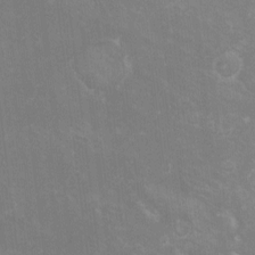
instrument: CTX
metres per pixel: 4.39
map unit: eHh
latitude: -10.4629
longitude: -65.4048
